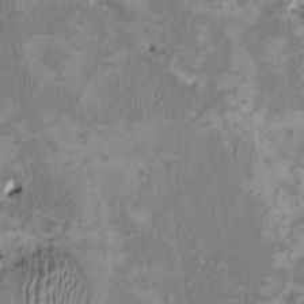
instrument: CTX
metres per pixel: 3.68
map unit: HNhu
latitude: 2.7624
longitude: -4.4601
